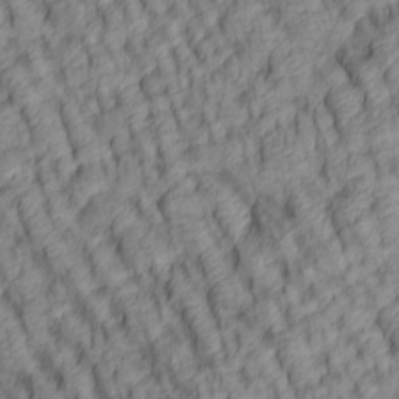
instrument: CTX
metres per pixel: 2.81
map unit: lAa
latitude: 5.3482
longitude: -116.1767
